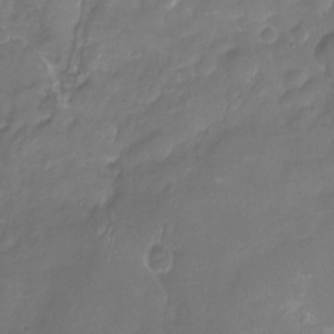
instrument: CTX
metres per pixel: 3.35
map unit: Nhu
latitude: -16.8408
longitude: -58.1011
